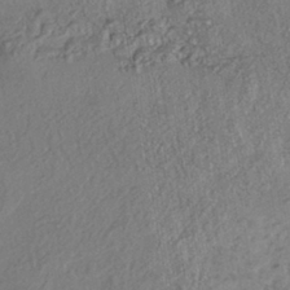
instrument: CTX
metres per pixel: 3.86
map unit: eHh
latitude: -42.1038
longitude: 119.0298
